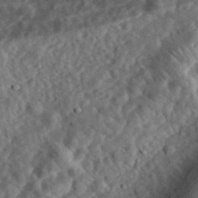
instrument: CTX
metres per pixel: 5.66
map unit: eHh
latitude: 35.1214
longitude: -78.8569
